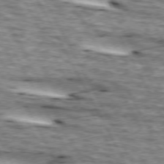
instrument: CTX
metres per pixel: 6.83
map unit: lApd
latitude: 73.8962
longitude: -55.4426
